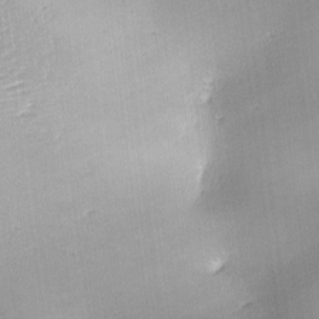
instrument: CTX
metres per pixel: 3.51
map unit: lAa
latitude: -10.1417
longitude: -124.4412
